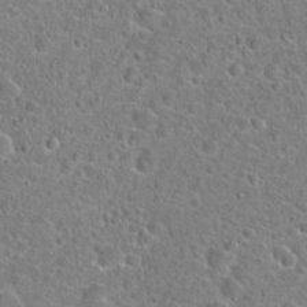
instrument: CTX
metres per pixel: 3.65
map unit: Hto
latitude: 22.4034
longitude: -46.1578
